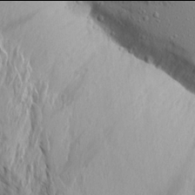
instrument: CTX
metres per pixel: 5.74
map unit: Aa
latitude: 13.9906
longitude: -141.6316
